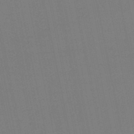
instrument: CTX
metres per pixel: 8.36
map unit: eHb
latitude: -50.1417
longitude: 72.4251
